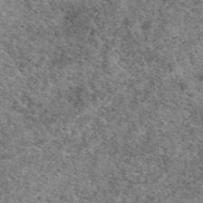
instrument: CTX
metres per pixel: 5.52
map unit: eAb
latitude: 49.7072
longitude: 108.9164
